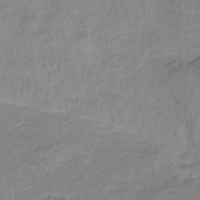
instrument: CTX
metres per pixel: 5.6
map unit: lHb
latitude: -33.6155
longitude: 68.9541
